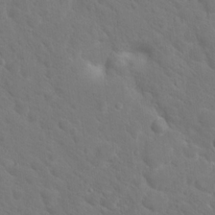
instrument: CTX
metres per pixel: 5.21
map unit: Hto
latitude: 18.7057
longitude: -36.3090
